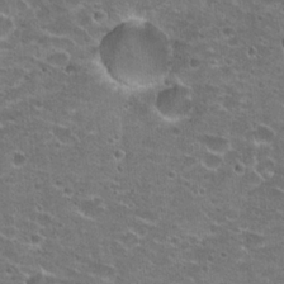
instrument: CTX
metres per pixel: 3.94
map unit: Hto
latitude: 21.9339
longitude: -42.6113
